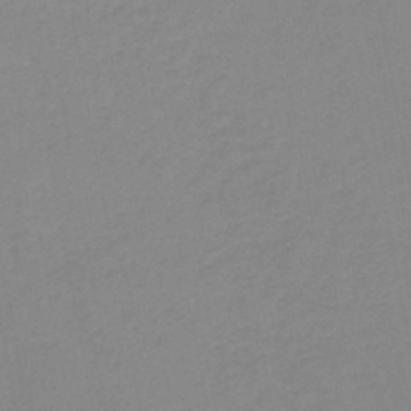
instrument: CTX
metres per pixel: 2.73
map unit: HNb
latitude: -46.1794
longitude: -40.8569
